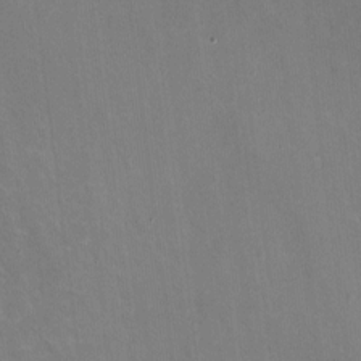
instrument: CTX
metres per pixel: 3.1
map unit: HNhu
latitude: -0.7275
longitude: -2.8380
